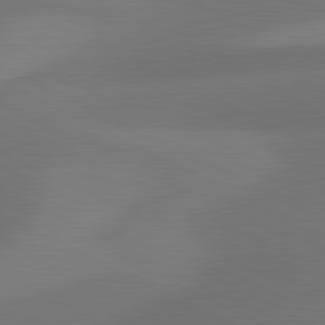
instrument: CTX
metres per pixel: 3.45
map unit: lApd
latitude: 81.1025
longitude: 126.8408
